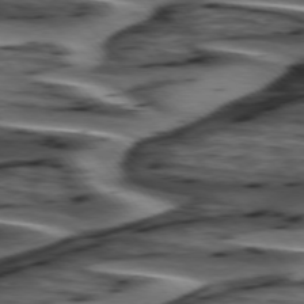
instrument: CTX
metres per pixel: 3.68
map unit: lApd
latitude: 75.4049
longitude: -72.3090
